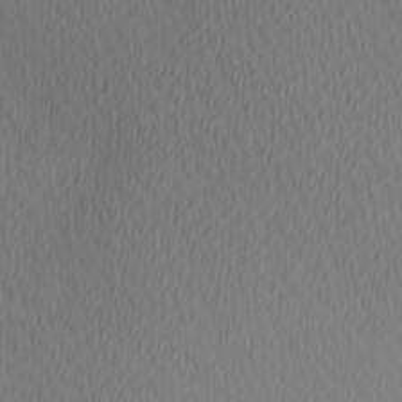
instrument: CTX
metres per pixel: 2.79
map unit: Hve
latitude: 12.7058
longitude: -91.0458
